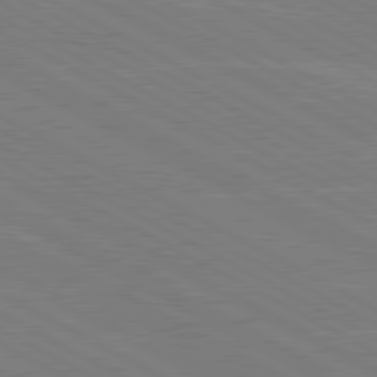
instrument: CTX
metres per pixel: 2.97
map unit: lApd
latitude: 80.5546
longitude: -127.3482
